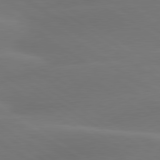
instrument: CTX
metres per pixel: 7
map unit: lApd
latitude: 79.7450
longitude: -91.0458
